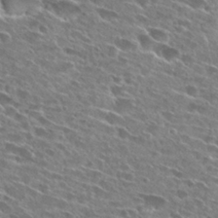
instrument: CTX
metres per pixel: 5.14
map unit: Hto
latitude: 27.2159
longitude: -43.5749
